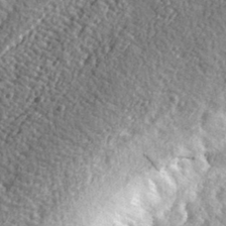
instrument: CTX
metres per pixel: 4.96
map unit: eHh
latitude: 34.6112
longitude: -79.8206
